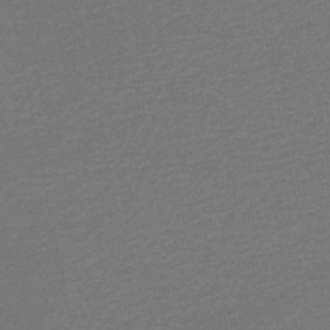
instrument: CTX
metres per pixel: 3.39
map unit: HNb
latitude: -48.4629
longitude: 60.4818
